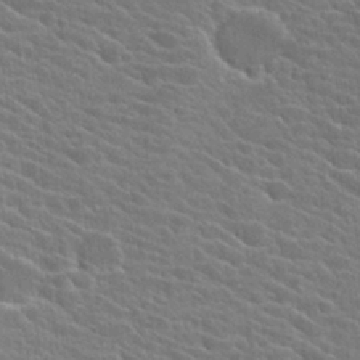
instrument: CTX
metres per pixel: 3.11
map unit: Hto
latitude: 25.1025
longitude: -40.8946
